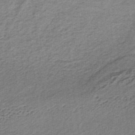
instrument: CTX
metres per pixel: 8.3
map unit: lHb
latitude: -37.0864
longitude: 60.6707
